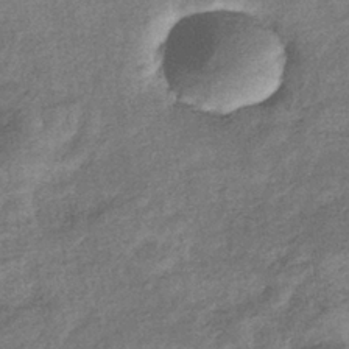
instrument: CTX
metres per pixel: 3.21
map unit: eHb
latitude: -37.7477
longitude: 79.1431
